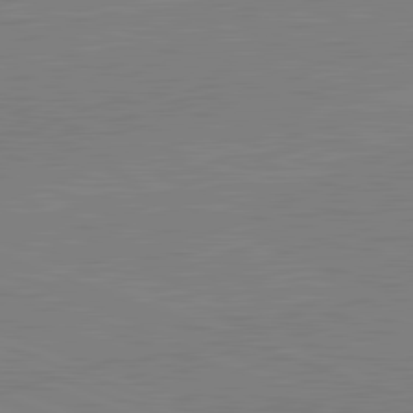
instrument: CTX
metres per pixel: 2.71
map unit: lApd
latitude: 82.0633
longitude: -158.6113
